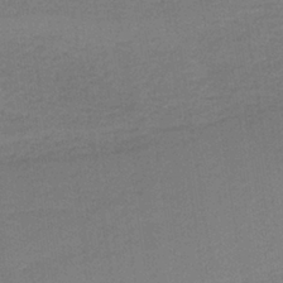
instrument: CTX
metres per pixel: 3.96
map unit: HNb
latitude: -38.0472
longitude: 54.6708
